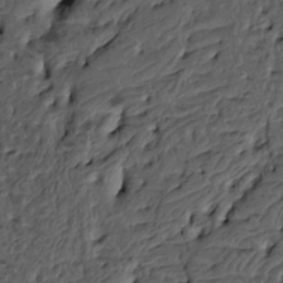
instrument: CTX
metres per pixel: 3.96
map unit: HNhu
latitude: 10.3467
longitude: 24.0850
